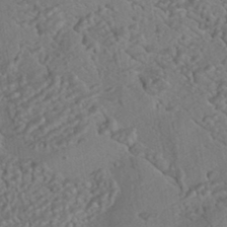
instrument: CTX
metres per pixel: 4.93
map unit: HNhu
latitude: -42.2361
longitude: 105.3509
